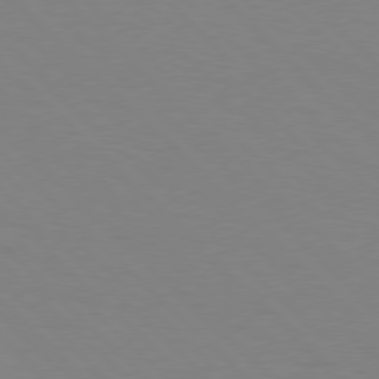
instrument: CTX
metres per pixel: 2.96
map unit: Hpe
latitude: 77.2348
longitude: -160.9891
